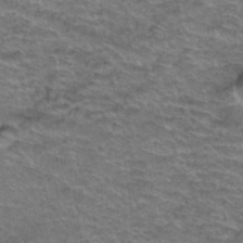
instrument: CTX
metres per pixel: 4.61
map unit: Hto
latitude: 38.1578
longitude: -43.8017
